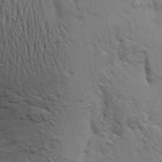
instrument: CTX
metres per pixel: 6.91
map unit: Aa
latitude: 22.2145
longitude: -150.1577
